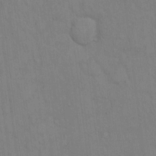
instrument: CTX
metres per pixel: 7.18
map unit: Hto
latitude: 12.8758
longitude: -61.1214
